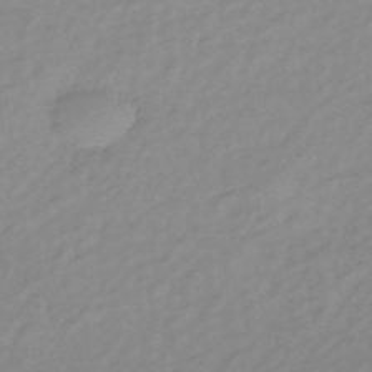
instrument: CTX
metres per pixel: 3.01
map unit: eHb
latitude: -44.2362
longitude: 89.5966
